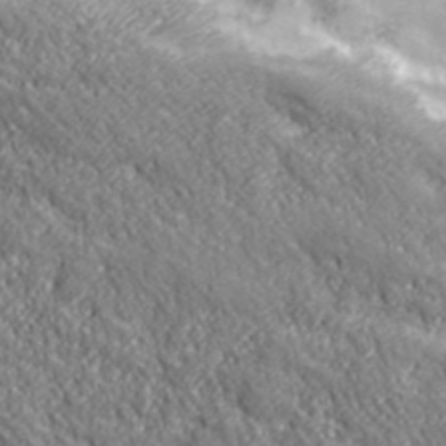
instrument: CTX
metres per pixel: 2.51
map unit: eHh
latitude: 43.4615
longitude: -91.5560
